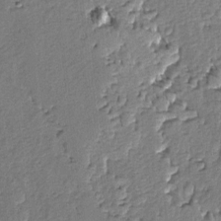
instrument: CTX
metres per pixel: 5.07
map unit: lAvf
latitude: -5.4832
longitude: -113.6127
